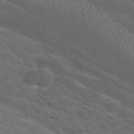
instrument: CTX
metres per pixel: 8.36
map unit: Nhu
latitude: 29.5749
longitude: -50.2900
